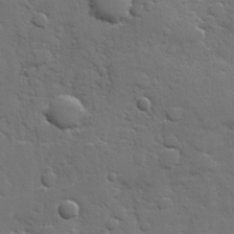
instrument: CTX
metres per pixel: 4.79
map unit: Hve
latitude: 25.4048
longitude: 148.5574
